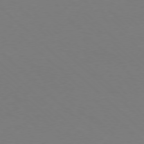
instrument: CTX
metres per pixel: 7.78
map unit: Ap
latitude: -78.4251
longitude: -91.1403
